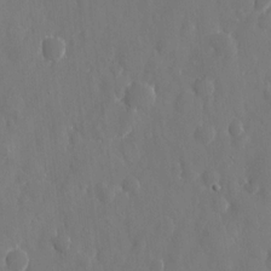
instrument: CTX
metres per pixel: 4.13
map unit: eHh
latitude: 10.5924
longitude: -71.1025
